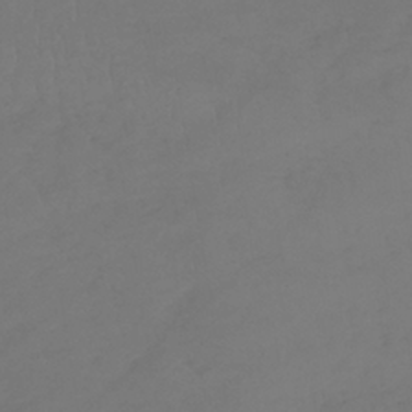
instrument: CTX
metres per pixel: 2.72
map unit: lHb
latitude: -39.0864
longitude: 70.3873
